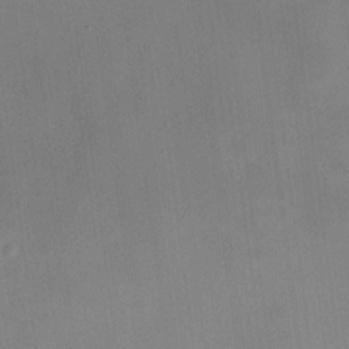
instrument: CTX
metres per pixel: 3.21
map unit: HNhu
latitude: 8.5357
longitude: 9.2943
